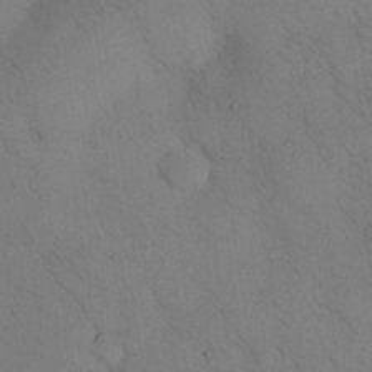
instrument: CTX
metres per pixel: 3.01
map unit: Nhu
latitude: 28.9891
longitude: -71.9528
